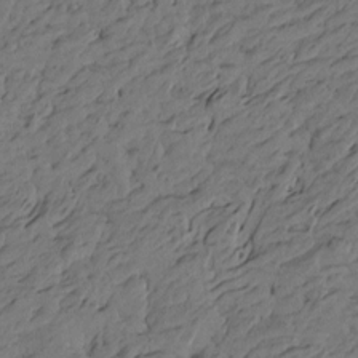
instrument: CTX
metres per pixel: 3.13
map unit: Htu
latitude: -6.0850
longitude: -179.4616
